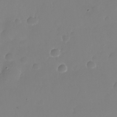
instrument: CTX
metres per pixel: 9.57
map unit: Nhu
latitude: -26.5195
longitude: -72.0633
